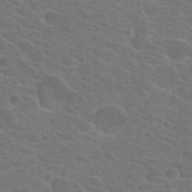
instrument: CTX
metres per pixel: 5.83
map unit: Hto
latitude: 23.7072
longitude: -36.5546
